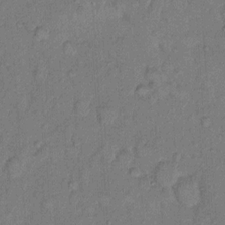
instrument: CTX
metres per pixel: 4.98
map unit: eHh
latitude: 9.8583
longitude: -61.7071
